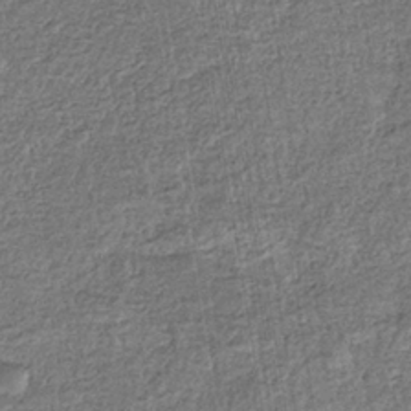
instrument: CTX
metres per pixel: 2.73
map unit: eHb
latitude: -36.4629
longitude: 79.9178
